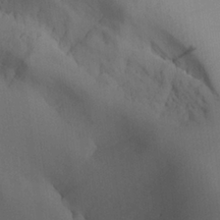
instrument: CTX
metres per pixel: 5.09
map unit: Aa
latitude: 27.1214
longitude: -132.5357
